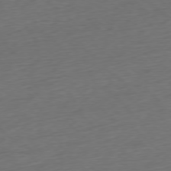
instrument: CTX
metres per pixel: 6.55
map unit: Ap
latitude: -77.8800
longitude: -71.9717
